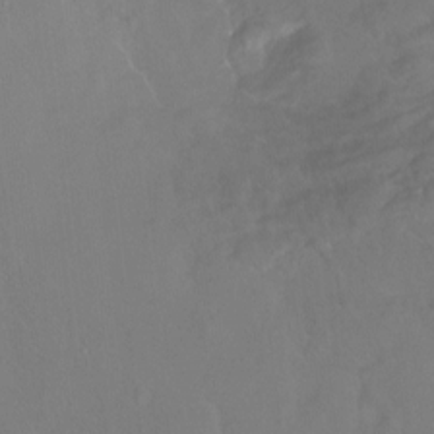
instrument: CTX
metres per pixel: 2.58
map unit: Hto
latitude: -13.9556
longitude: -43.2159
